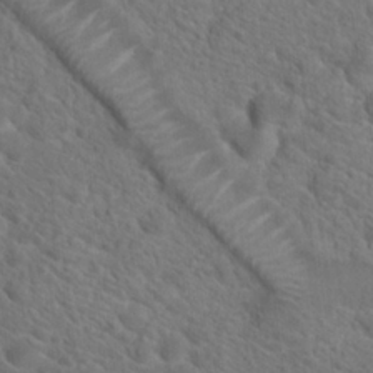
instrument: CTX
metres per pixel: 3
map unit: Hto
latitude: 19.3103
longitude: -38.7057
